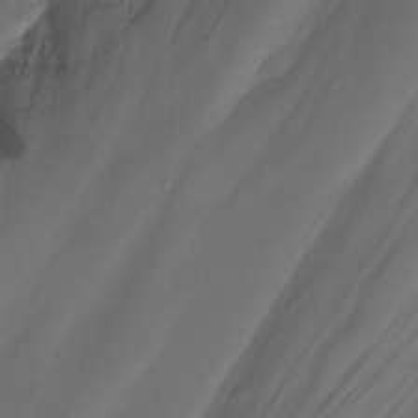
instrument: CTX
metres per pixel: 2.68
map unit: Nhu
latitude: -15.3888
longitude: -56.9513
